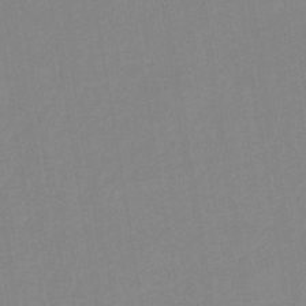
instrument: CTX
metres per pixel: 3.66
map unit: lHb
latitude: -45.7856
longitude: 72.9353
